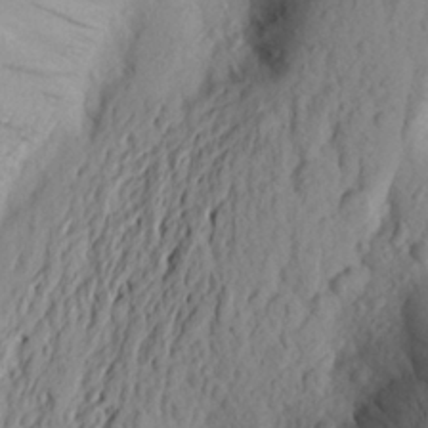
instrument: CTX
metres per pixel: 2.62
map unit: Aa
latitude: 24.6112
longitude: -149.5371
